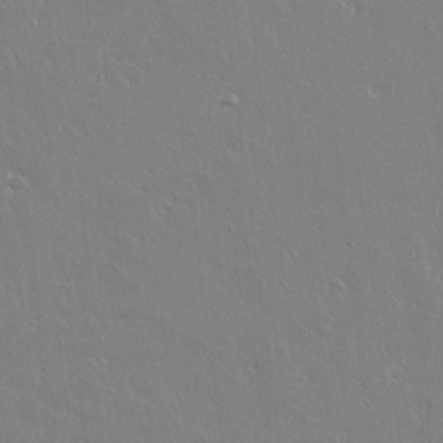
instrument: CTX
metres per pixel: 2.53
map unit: lAvf
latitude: 14.8002
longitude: -126.3090
